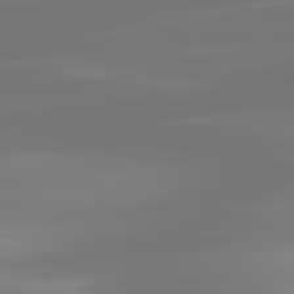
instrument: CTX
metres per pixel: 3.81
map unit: lApd
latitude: 83.0269
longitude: -131.0837
